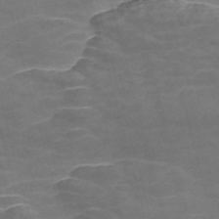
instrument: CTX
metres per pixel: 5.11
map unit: Nve
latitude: -57.7666
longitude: 65.6722
